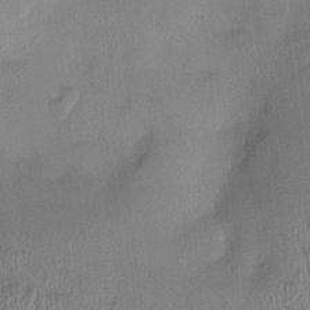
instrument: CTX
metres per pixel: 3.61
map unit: HNhu
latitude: 3.8016
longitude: -5.3482
